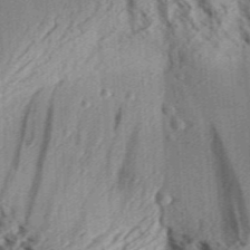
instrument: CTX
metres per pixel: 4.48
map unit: Aa
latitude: 31.4238
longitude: -137.3293
